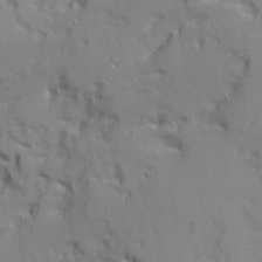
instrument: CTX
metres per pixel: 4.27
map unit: Ave
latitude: 12.1767
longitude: -101.7261
